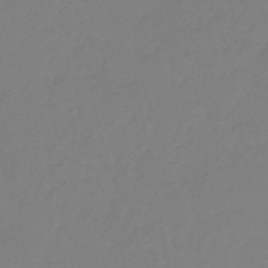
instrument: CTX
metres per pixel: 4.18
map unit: eHb
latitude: -45.5399
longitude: 85.9178
